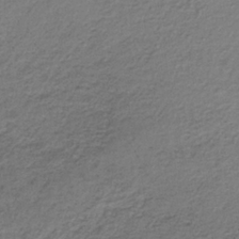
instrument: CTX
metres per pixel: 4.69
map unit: lHb
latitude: -34.6141
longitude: 63.1053
